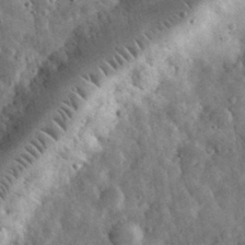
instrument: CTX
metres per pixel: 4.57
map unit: eHh
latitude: 33.4615
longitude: -70.2333
